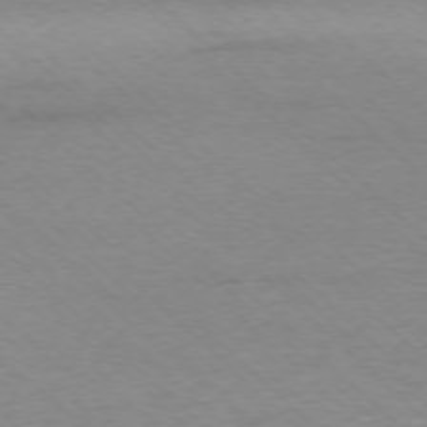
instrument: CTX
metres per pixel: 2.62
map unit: Ap
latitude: -76.9920
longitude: -93.5749
